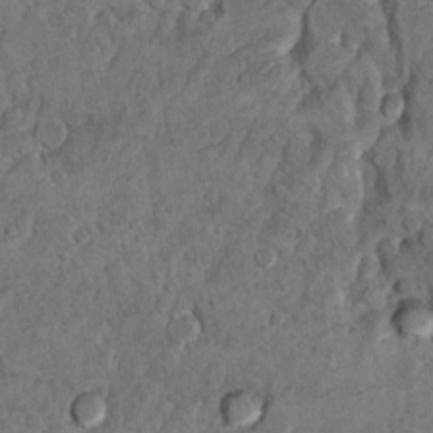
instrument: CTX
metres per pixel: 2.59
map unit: Hto
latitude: 9.1403
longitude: -36.0444
